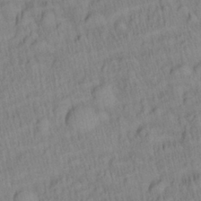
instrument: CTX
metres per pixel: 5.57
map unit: Aa
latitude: 27.8206
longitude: -137.4049
